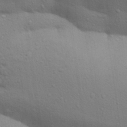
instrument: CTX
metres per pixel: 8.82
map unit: Aa
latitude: 30.6113
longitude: -147.4049
